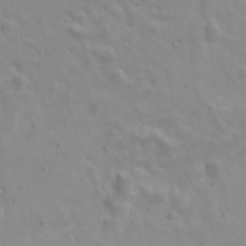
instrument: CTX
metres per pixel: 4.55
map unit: Ave
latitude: 17.8772
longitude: -133.2537
